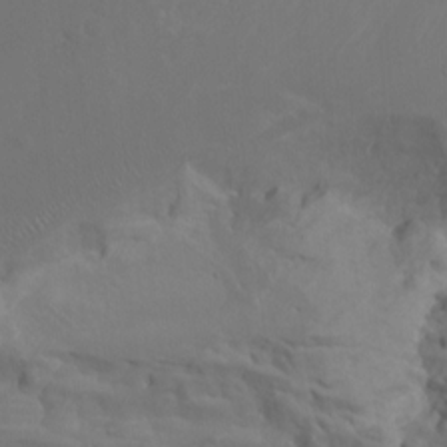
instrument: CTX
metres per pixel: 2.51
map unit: Htu
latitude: -7.4454
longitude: -65.0458
